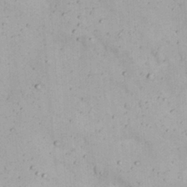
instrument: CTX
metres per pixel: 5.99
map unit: Nhu
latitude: 22.0255
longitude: -69.9717
